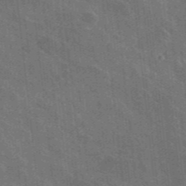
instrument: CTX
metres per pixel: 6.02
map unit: lHvf
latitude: 35.6694
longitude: -90.9892
